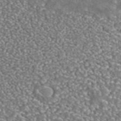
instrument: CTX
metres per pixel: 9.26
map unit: ANa
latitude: 42.1011
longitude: 26.1605
